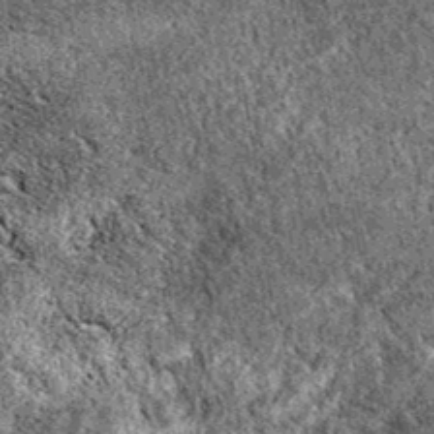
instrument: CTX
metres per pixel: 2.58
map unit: eAb
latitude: 38.4412
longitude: 111.1998
